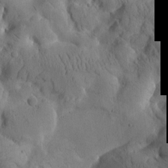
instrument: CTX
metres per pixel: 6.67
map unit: Htu
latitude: -2.2550
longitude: 170.8219
